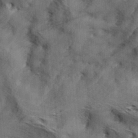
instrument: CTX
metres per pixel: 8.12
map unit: Hve
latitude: 31.6127
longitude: 149.0487
